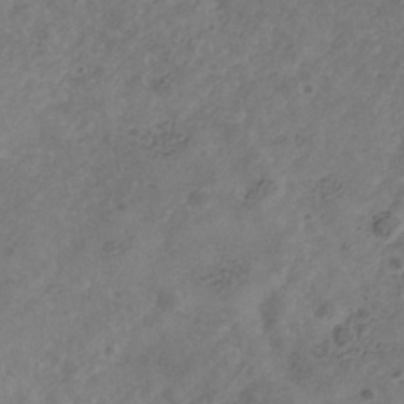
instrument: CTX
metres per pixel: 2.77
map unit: Hve
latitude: -35.0108
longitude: 90.0283
